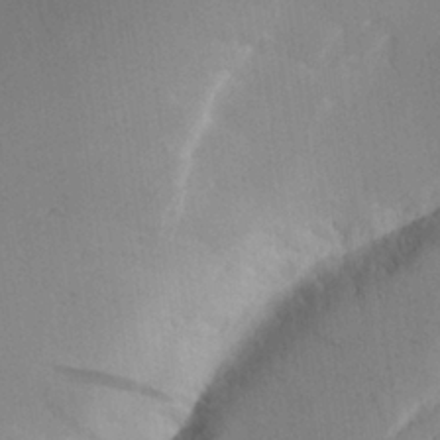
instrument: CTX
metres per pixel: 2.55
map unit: Aa
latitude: 25.3670
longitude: -144.7813
